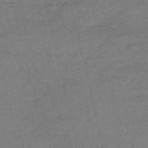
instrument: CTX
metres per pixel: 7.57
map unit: HNb
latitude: -54.9731
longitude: -42.4034
